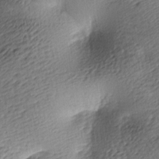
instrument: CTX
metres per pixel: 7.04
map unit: lAa
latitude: -9.2376
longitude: -126.8380
